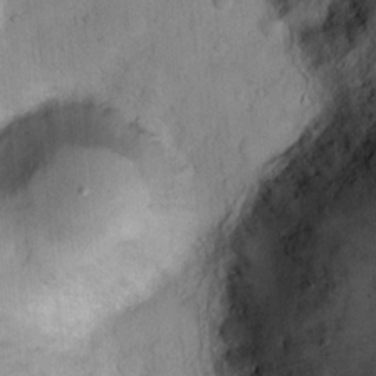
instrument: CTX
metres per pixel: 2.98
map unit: Ht
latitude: 14.7813
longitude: -40.8191
